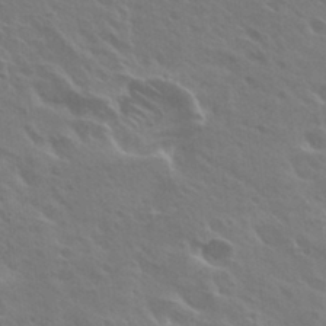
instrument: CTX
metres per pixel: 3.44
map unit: Hto
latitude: 28.0444
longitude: -40.8757
